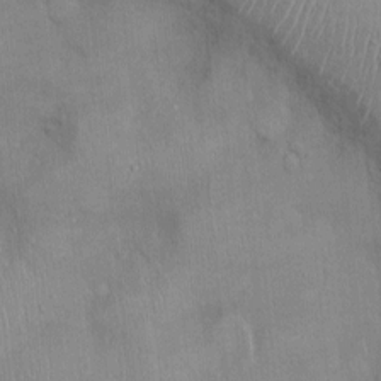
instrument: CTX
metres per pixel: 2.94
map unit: Ht
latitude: -2.9541
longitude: -14.7813
